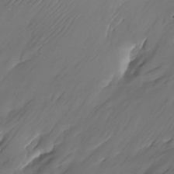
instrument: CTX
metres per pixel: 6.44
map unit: Nhu
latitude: -22.6141
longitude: -71.8961
